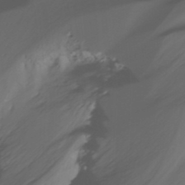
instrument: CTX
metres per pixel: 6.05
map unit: Nhu
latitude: -14.7464
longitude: -53.4238
